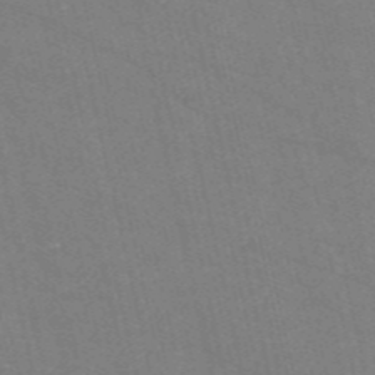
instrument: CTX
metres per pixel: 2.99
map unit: HNb
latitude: -54.8975
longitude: -38.3656
